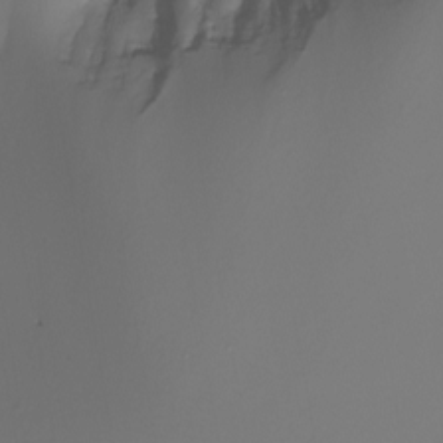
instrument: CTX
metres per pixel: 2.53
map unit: Nhu
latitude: -4.2739
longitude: -76.9136
